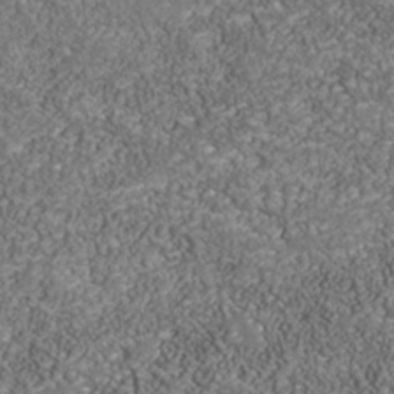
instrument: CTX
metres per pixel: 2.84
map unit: Nhu
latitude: -39.3132
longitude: -85.1214
